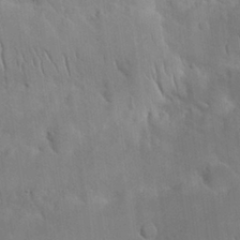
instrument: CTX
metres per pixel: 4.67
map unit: Nhu
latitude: 26.1578
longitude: -70.3656
